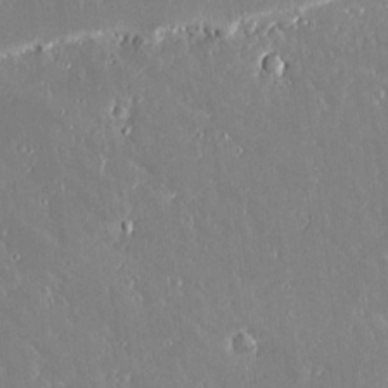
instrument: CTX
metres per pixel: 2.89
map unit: lAvf
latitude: 14.3090
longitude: -128.3845
